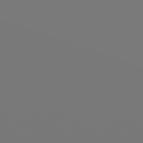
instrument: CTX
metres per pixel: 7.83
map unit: Hpe
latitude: 77.7071
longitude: -177.1214
